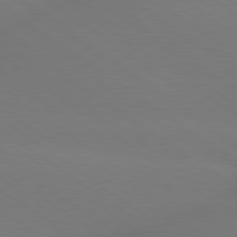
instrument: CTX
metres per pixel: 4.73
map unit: lApd
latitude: 79.2537
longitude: -151.4804
